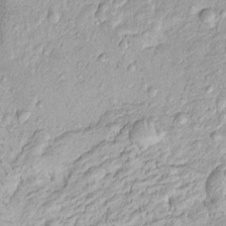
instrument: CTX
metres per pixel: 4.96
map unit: Htu
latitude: -5.0675
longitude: 159.0486
